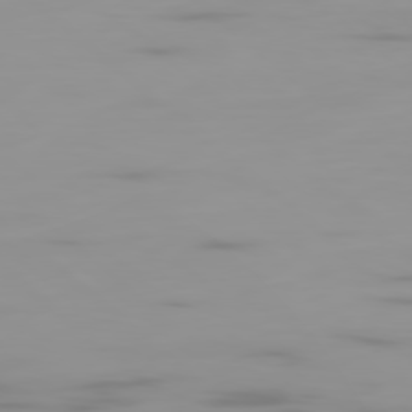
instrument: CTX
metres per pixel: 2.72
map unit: Ap
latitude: -79.8422
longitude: -69.4616
